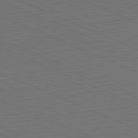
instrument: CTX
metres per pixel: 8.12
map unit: Hpe
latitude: -81.8989
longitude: 19.5210
